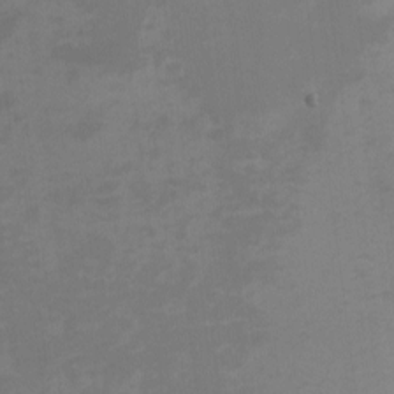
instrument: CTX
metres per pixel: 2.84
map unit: eHh
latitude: -1.9556
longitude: -79.0270
